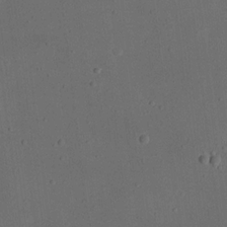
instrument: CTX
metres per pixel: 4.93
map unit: eHh
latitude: 18.1389
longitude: -70.7435
